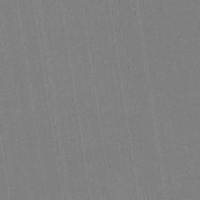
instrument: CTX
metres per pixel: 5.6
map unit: HNb
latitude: -35.3888
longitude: 54.9542
